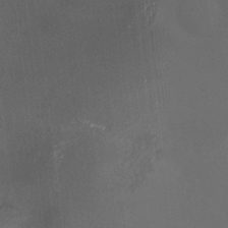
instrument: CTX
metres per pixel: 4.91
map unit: HNhu
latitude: 10.4601
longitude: 11.3699
